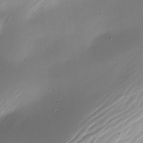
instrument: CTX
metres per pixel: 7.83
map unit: Nhe
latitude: -19.5588
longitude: 144.5385
